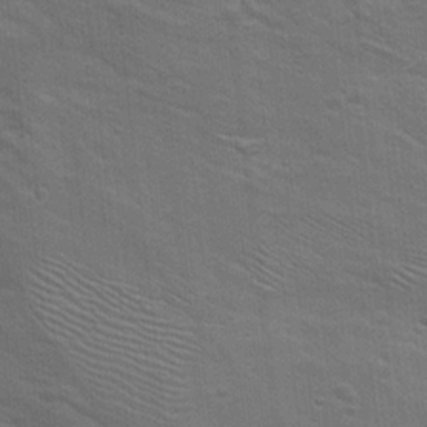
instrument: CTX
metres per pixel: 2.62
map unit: Hto
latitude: 17.4804
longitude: -38.6301
